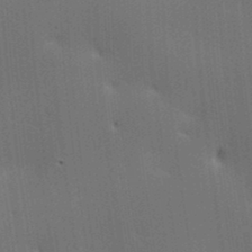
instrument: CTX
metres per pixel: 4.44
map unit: lAa
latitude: 11.7261
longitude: -108.3467
